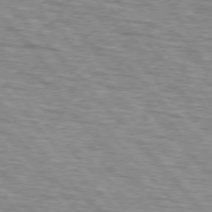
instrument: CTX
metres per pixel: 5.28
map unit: lApd
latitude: 75.8772
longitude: -83.1214
